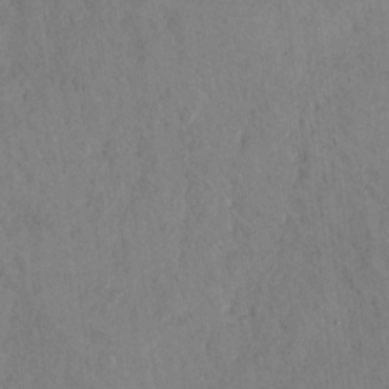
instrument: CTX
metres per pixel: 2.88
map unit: Hto
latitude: 14.0633
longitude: -59.8961
